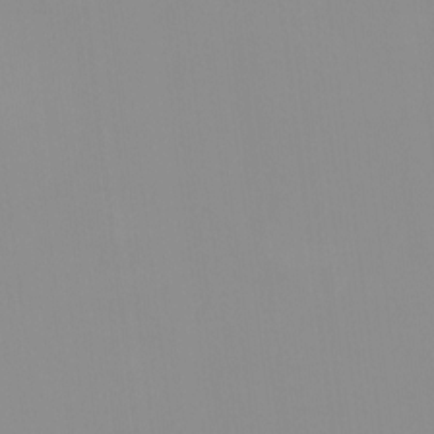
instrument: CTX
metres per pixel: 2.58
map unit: HNhu
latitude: -0.8786
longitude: -6.2900
